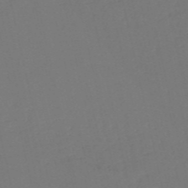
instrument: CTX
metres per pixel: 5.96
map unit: HNb
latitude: -54.4629
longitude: -39.0836
